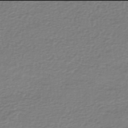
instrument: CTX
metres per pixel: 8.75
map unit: lHb
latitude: -42.0094
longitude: 70.4818
